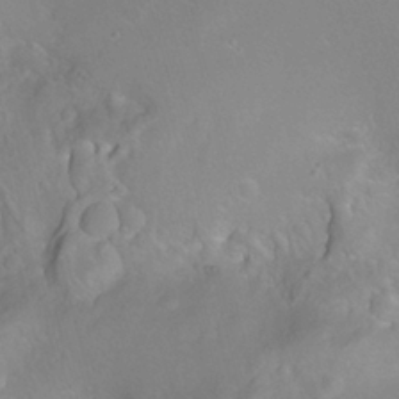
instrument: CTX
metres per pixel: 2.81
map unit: Nhu
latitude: -8.0850
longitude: -74.3089
